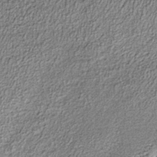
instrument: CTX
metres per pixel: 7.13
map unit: lHb
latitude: -38.7652
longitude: 65.5588
